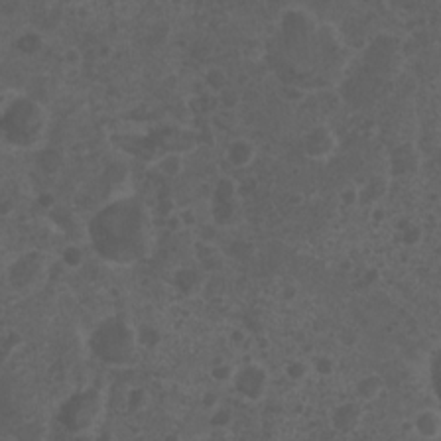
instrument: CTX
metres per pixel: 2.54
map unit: Nhu
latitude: 3.4237
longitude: -14.8380
